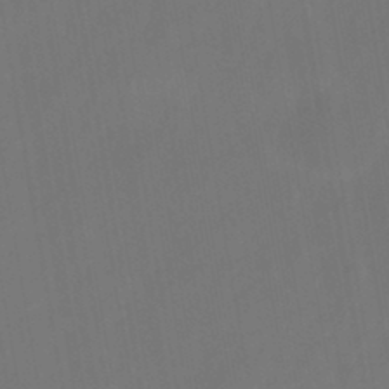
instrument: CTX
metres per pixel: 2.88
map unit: eHb
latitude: -43.9367
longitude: 87.8233
